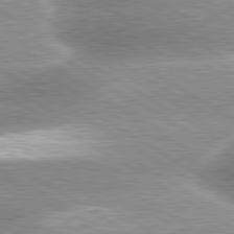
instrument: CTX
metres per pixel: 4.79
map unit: lApd
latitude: 80.0822
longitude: -135.3481
